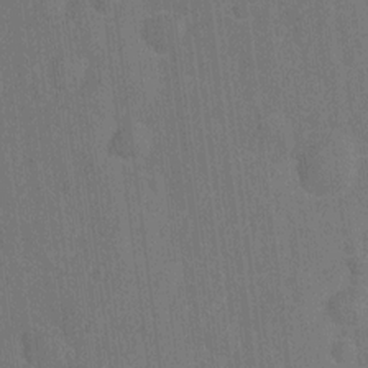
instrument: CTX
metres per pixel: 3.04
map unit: Ht
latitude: -9.7100
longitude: -36.2523
